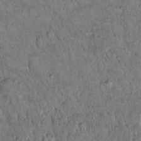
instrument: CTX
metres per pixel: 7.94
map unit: Hto
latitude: 14.6491
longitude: -57.4804
